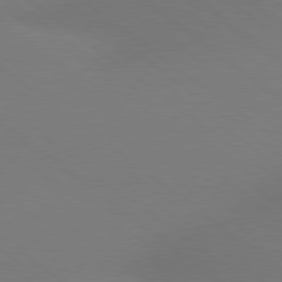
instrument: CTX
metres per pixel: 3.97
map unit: lApd
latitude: 79.0270
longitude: -150.8380
